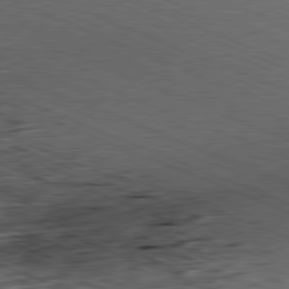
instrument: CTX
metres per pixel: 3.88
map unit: Ap
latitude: -81.8989
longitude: -67.9717
